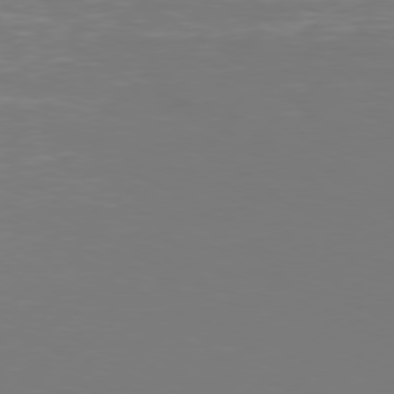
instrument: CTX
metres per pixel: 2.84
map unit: Hpe
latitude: 76.1011
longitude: -131.6505
